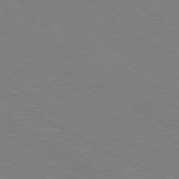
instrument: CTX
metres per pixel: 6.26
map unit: Hpe
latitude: -81.3510
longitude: 17.2943
